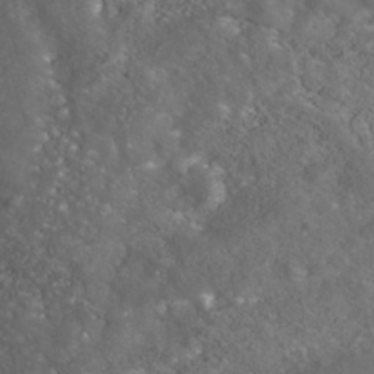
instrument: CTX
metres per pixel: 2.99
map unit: Nhe
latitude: -40.8030
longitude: -99.2348
